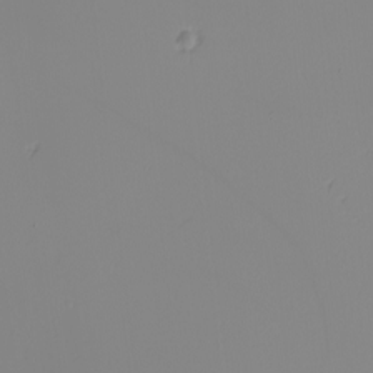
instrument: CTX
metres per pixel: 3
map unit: Nhu
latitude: -5.8800
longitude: -95.1592
